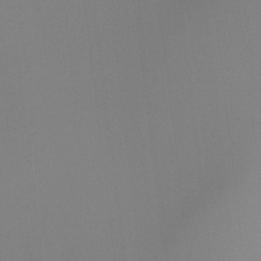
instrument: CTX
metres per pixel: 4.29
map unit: Ht
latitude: -15.8990
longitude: -48.3845
